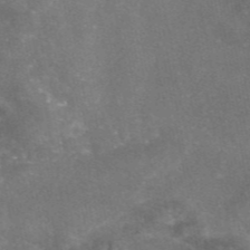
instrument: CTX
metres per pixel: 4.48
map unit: eAb
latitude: 46.6491
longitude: 120.6329
